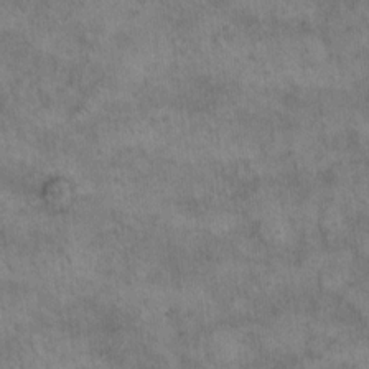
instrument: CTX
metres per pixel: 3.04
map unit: eHh
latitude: 14.2145
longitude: -64.6301
